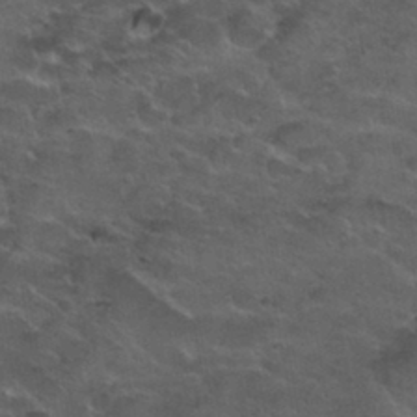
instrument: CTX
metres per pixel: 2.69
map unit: Nhu
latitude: 31.3482
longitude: -53.0081
